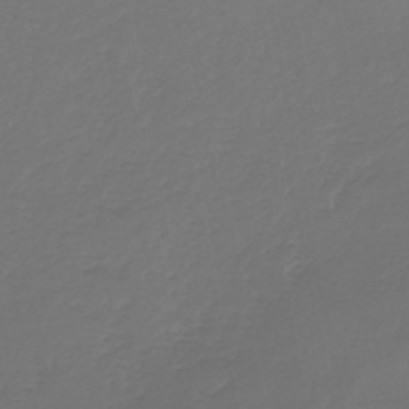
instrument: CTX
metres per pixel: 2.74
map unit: lHb
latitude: -43.1998
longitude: 63.5588
